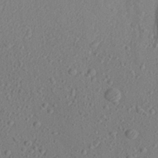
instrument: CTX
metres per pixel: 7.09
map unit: Aa
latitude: 27.7261
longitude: -143.0648
